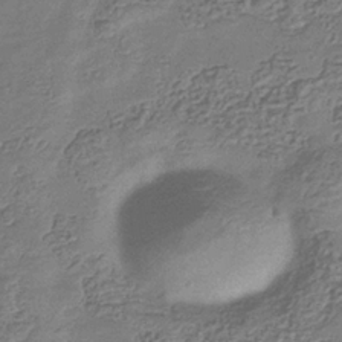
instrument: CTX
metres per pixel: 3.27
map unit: eHb
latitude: -35.1242
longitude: 80.4062
